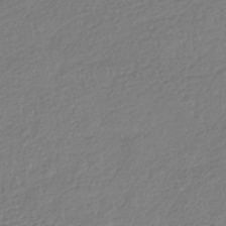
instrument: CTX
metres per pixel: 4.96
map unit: HNhu
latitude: -41.9745
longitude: 97.6344
